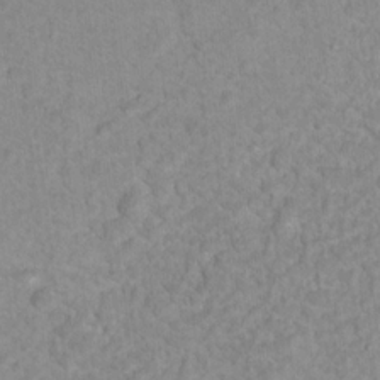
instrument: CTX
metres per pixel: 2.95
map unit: Nhu
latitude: 16.7624
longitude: -31.6316
